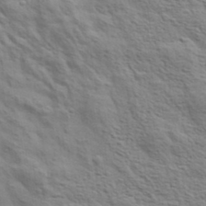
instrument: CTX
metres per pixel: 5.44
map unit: eHh
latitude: 37.2726
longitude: -80.9325
